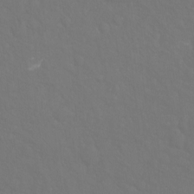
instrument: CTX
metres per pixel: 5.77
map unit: Hto
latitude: -8.2361
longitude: -45.8961
